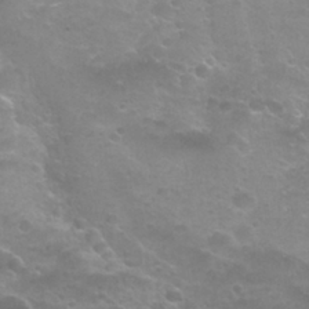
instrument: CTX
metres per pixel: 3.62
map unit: Nhu
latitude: 27.4427
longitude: -53.2348
